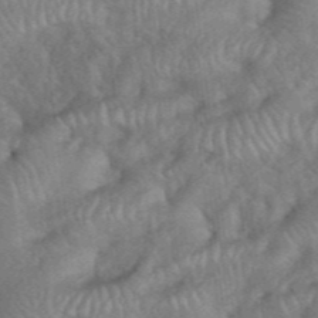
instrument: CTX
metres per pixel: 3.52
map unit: eHh
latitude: 39.4426
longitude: -56.3467
